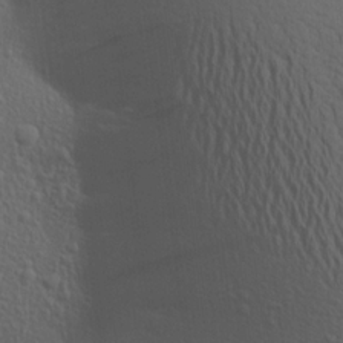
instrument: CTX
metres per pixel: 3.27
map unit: Aa
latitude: 19.3292
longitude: -143.7639
